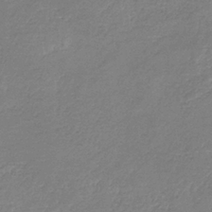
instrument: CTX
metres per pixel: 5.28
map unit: HNb
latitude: -35.1242
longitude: 55.6344
